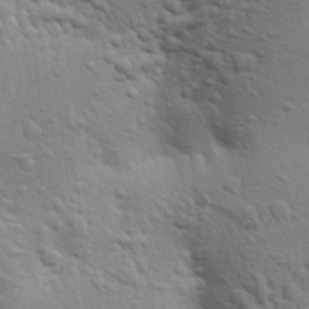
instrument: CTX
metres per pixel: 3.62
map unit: Aa
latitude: 22.5546
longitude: -150.2711
